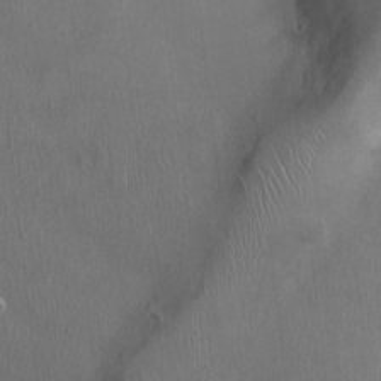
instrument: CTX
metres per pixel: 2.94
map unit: Ht
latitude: -3.8044
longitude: -15.1215
